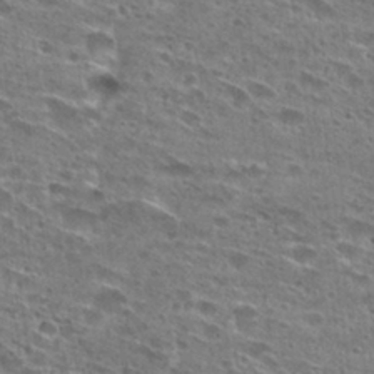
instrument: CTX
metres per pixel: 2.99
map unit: Hto
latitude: 27.6505
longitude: -45.7827
